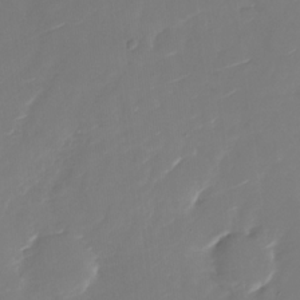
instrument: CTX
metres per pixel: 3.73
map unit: Nhu
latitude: -27.5210
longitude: -78.9892
